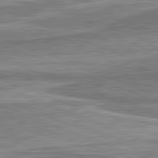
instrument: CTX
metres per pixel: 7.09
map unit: lApd
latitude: 82.0255
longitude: 167.6911
